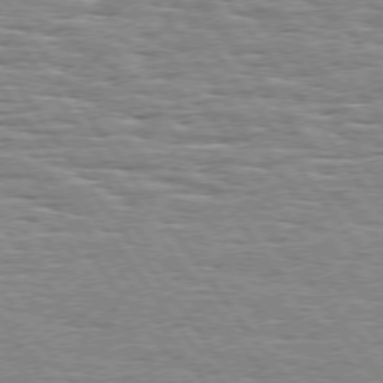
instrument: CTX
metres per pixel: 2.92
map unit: Hpe
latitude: 74.5168
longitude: -138.1200
